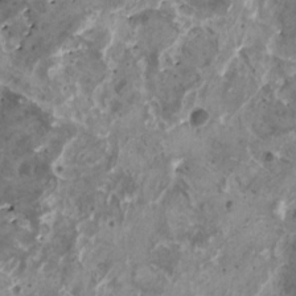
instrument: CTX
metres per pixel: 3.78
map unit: HNhu
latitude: 1.3481
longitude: 5.6910
